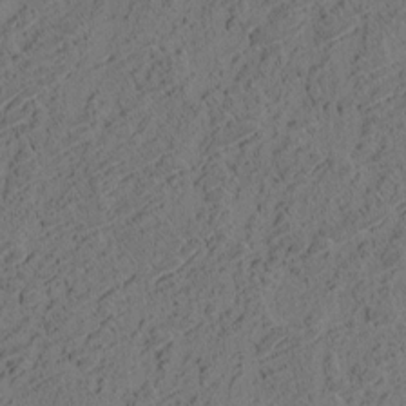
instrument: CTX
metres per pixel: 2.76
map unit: eHh
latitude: 3.4426
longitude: -78.5357
